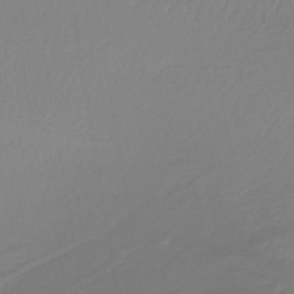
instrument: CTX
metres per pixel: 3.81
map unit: lHb
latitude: -40.5574
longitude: 72.3495
